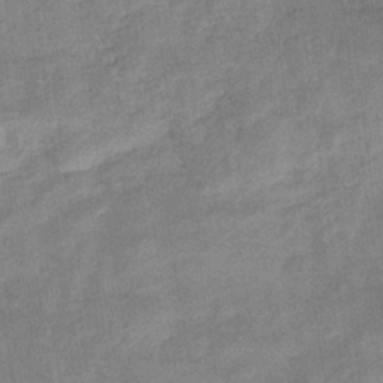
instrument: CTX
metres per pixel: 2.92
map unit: eHb
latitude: -34.6141
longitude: 74.2740
